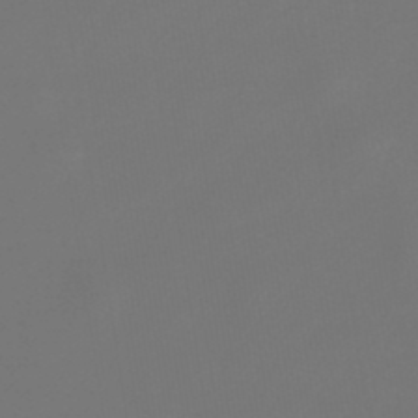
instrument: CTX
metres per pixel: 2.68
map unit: lHb
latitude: -47.1242
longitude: 72.2172
